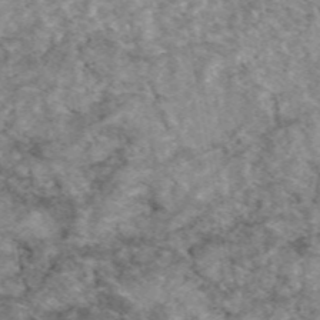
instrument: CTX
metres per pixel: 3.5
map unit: eAb
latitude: 49.0836
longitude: 110.6707
